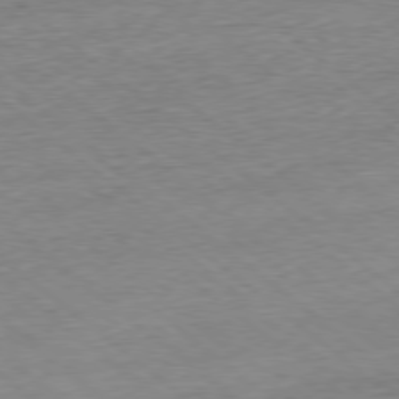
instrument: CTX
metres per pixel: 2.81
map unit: Hpe
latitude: -78.9163
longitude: 9.7100
